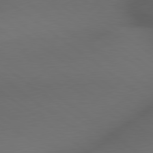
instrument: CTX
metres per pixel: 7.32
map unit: lApd
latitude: 79.2915
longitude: -173.4804
